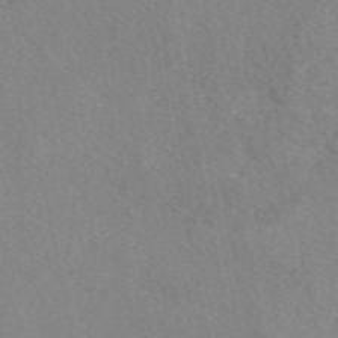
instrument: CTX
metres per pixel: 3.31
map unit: eAb
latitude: 48.2522
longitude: 111.6910
